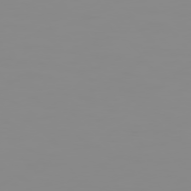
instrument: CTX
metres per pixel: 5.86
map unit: Hpe
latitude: 74.9136
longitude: -128.6868
